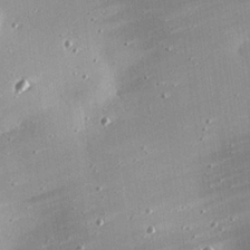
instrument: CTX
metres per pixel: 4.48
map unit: eHh
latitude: 24.9513
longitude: -89.0081
